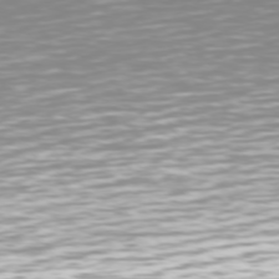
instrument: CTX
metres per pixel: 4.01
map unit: Hpe
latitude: 72.9325
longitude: -122.9703
